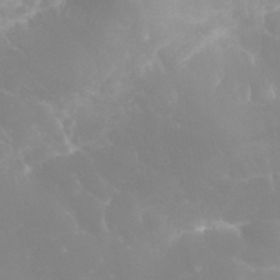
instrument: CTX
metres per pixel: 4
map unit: eHh
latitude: 31.9717
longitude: -62.9703
